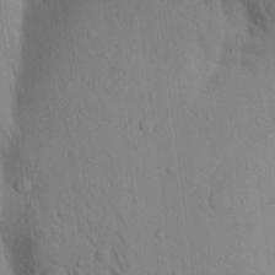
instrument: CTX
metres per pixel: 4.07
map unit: Aa
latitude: 18.3656
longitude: -149.1970
